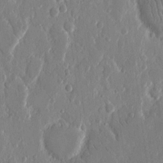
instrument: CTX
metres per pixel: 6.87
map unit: eHh
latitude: 13.0648
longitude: -70.1011
